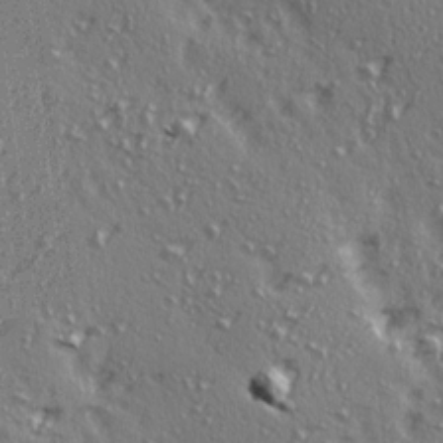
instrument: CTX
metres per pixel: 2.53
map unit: Ave
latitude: 15.1026
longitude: -105.1781
